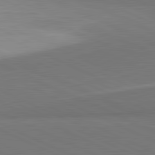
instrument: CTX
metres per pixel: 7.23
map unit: lApd
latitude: 81.5182
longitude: 156.5007
